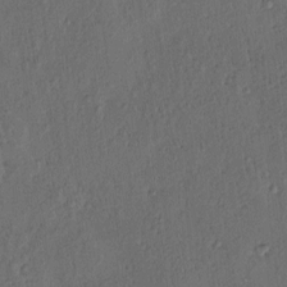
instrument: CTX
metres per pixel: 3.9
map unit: eHh
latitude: -0.1606
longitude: 18.7652
